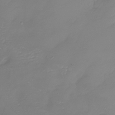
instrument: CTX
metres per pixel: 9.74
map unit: Nhu
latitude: -26.1227
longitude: -57.8016
